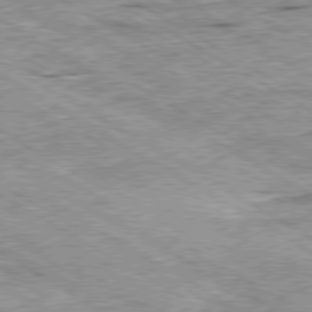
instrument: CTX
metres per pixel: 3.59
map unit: Ap
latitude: -80.3684
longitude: -54.1011
